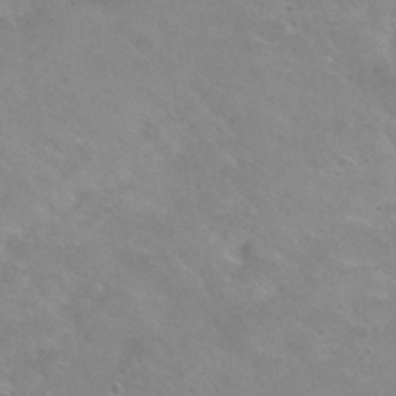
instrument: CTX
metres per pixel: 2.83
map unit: Hto
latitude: 31.4049
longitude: -47.7639
